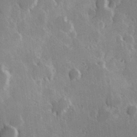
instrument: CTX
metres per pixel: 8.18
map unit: Hve
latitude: 23.4237
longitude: 147.3320
